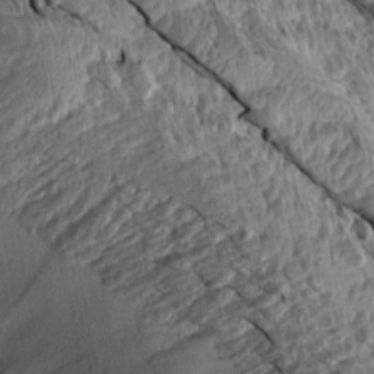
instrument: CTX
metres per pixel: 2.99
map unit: Aa
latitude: 14.3657
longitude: -143.8206
